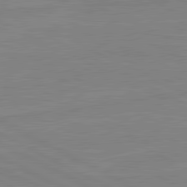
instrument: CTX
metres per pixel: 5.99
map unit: lApd
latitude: 81.4048
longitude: -176.3656
